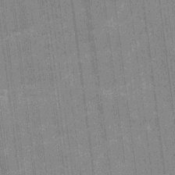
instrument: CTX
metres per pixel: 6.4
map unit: Ave
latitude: 15.8017
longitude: -138.4412
